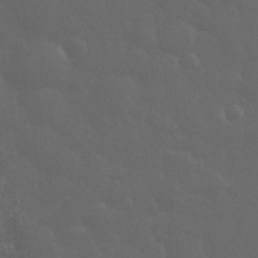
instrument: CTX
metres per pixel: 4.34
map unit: eHh
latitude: 33.6694
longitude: -60.9513
